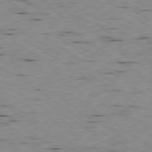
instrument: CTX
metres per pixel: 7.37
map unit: Ap
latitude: -79.7855
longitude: -101.5371
